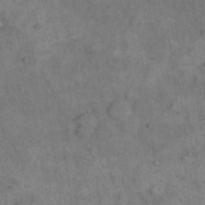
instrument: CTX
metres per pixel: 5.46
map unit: eHh
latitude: 17.7261
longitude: -63.8017
